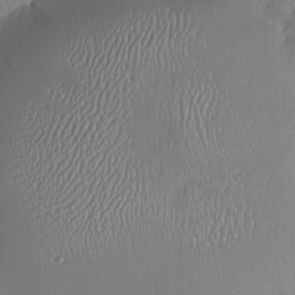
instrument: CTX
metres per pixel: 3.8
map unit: Nhu
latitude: -16.5952
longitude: -57.8205
